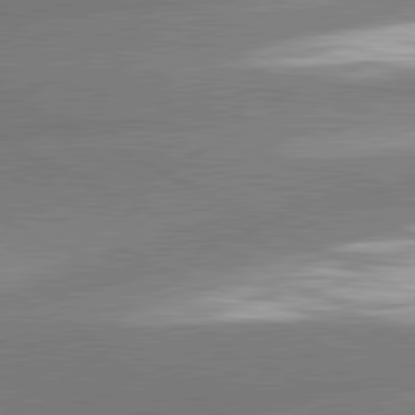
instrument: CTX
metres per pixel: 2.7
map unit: lApd
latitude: 81.0836
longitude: -163.7639
